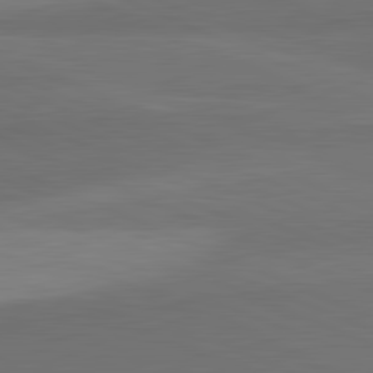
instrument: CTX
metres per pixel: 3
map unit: lApd
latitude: 82.1766
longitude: 156.7652
